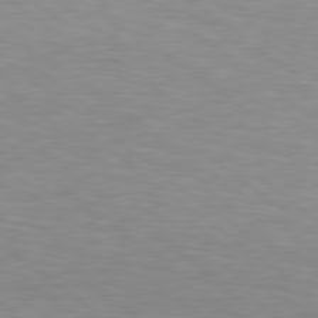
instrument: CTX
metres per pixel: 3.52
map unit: Hpe
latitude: 79.2726
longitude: -128.8191
